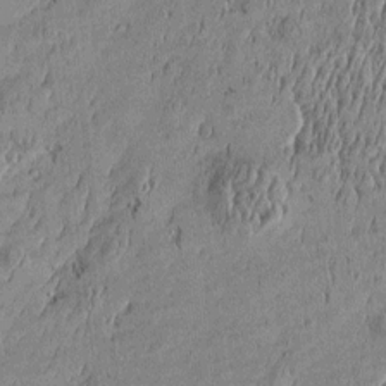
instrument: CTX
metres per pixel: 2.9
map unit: Htu
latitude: -5.7666
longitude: 176.5385
